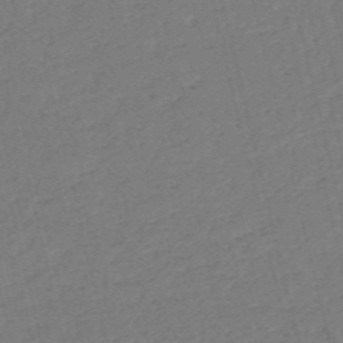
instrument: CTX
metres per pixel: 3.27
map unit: HNb
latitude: -54.7274
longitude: -39.5938
